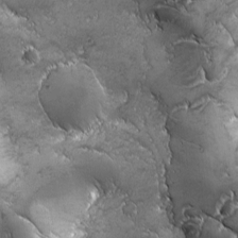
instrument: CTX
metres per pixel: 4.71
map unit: Ave
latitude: -7.4076
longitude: -121.6883
